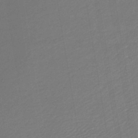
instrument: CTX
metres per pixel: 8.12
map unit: lHb
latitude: -45.3132
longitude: 60.7652
